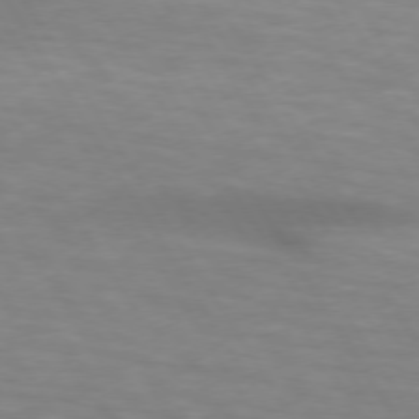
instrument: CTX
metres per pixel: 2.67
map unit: lApd
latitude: 73.8773
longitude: -53.3671
